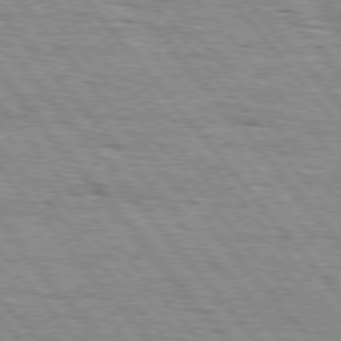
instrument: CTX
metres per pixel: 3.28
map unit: Hpe
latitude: 75.8394
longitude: -153.3860
